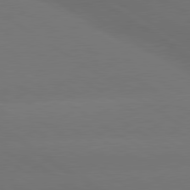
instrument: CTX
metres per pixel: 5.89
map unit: lApd
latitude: 79.9717
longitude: -151.9150
